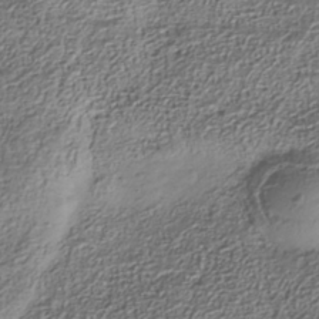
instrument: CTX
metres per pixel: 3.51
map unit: Nhe
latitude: -38.3118
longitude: -147.1781
